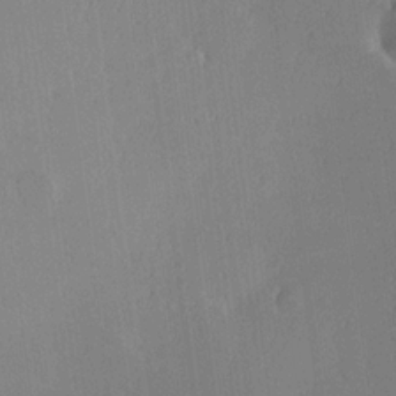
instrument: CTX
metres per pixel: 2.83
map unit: Hve
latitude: 17.9717
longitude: 149.8990
